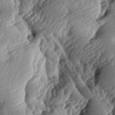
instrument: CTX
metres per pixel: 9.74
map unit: lAa
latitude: -5.5399
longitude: -124.6113
